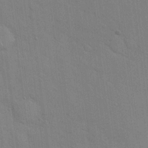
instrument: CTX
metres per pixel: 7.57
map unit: Hto
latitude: 21.1781
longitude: -54.4034
